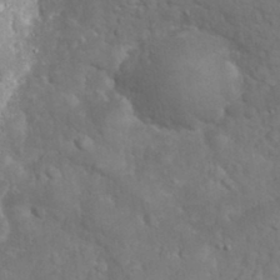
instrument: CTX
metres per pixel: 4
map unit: eHh
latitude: 32.4601
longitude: -61.7827
